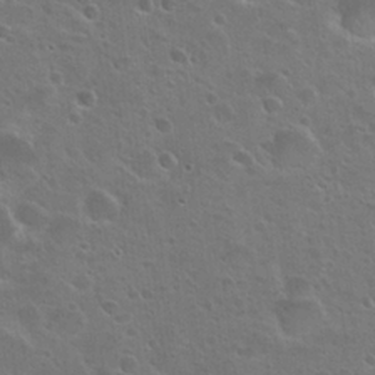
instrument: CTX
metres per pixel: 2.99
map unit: Hto
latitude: 23.9150
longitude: -50.6490
